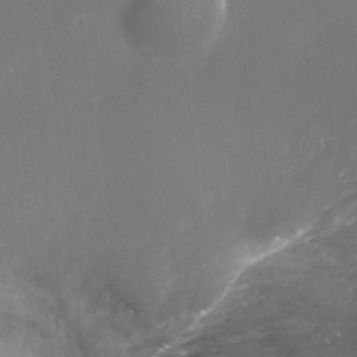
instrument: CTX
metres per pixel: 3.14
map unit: Nhe
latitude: -35.4076
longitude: -91.5938
